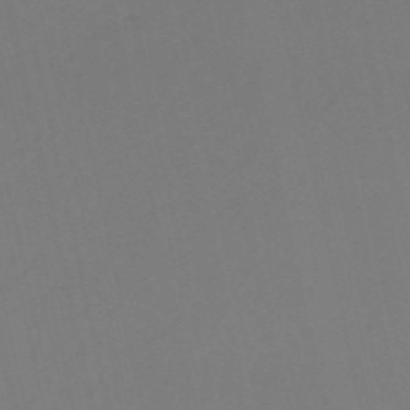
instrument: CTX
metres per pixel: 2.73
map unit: eHh
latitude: -53.3887
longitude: -24.4034
